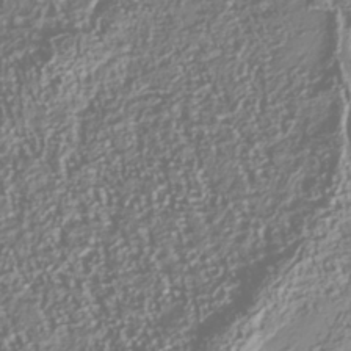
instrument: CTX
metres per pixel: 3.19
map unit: Nhu
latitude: -40.3495
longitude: -82.8002
